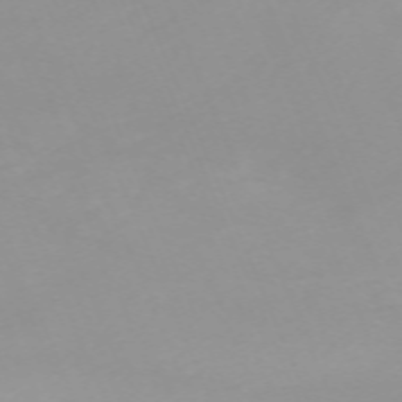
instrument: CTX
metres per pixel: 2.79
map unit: Nhu
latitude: -67.9556
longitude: 37.4076
